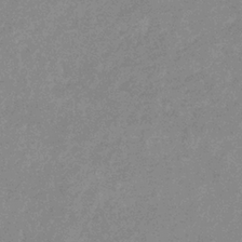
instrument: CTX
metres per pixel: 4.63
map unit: eHb
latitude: -36.5384
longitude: 76.6518
